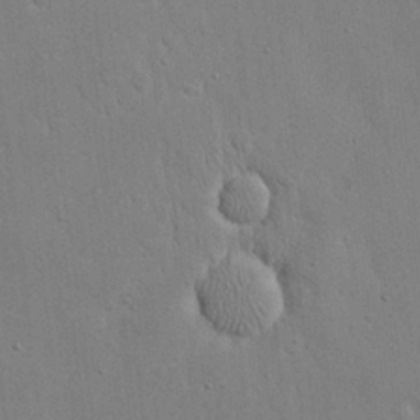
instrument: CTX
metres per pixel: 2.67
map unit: eHh
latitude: 19.5938
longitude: -71.0080
